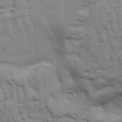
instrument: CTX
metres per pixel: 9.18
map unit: Aa
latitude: 33.3860
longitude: -136.0444
